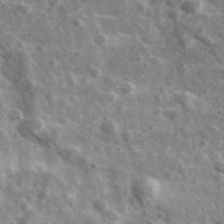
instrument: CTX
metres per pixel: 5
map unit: Ave
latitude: 38.9891
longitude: -108.0255
